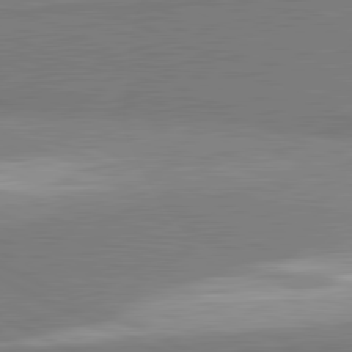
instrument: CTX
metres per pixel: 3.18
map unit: lApd
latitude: 81.6883
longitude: 162.6329
